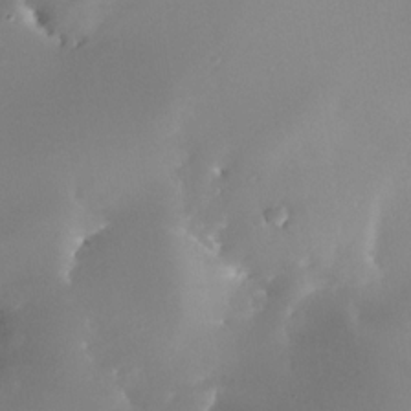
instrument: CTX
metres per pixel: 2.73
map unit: Nhe
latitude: -31.8611
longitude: -116.2712
